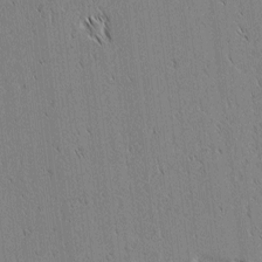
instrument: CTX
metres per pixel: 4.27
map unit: lAvf
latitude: 2.2900
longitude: -107.1592
